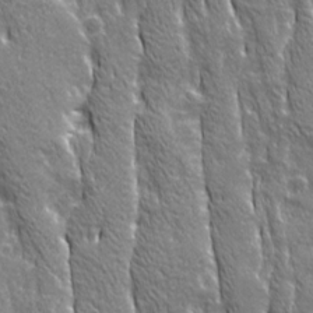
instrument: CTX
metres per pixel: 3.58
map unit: Ave
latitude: 21.3860
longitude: -134.9702
